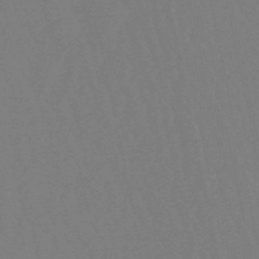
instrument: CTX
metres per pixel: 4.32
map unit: lHb
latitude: -49.6155
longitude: 71.6533
